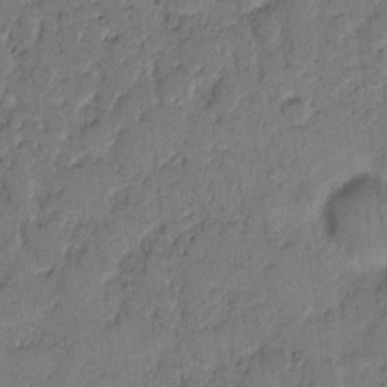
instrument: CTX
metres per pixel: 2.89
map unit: eHh
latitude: 9.6316
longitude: -65.2348
